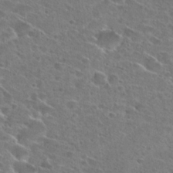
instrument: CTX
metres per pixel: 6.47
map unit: Hto
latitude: 26.2334
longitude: -46.1956
